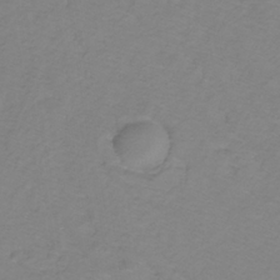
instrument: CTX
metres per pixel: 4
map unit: lHb
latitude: -31.5588
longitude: 65.3888
